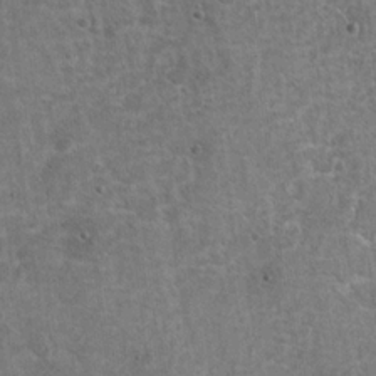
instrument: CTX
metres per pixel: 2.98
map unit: Hto
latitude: 20.0255
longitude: -49.0269
